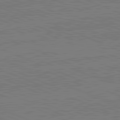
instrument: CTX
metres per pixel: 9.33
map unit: lApd
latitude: 82.2900
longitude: -156.3467
